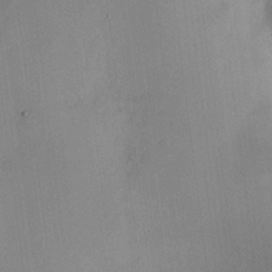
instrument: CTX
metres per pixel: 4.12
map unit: HNhu
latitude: 6.3467
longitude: 6.9541
